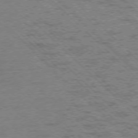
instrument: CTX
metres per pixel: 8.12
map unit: Ap
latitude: -76.1606
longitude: -80.2900
